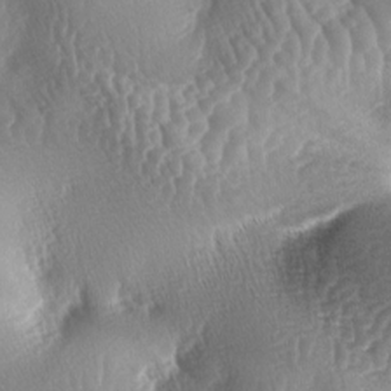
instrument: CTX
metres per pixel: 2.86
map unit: lAa
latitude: -5.4454
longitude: -128.4223
